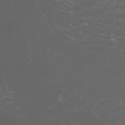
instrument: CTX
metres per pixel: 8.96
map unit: Nhu
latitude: -0.6519
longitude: -80.8191
